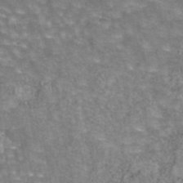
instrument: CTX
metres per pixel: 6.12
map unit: eAb
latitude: 44.4034
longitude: 105.8800
